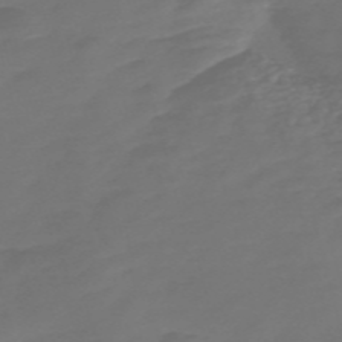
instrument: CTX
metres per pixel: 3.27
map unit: Nve
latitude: -58.5006
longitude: 56.2739
